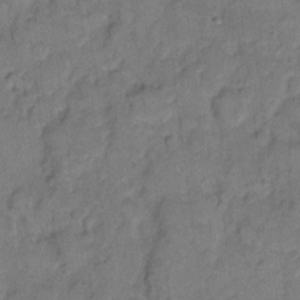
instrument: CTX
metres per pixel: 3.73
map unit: eHh
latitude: 10.2712
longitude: -64.5546
